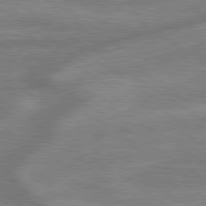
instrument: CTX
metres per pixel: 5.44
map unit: lApd
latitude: 79.4238
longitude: -172.3467
